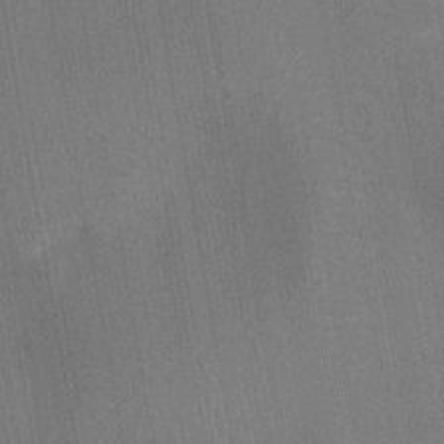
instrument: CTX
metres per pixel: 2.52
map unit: Ht
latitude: -10.9353
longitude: -22.1389
